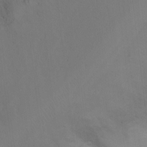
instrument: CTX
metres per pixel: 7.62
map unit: Ht
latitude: -4.0472
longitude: -28.7624
